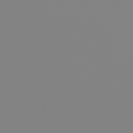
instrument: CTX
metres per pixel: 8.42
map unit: lHb
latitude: -49.4266
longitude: 81.8045
